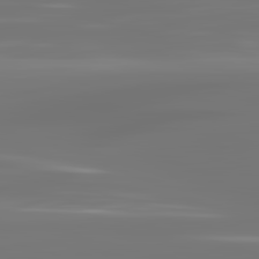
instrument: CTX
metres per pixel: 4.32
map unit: lApd
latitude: 83.4615
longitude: -129.9150
